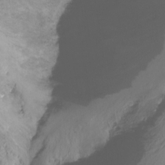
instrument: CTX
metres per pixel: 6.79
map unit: Nhu
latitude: -15.3699
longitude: -54.0822
